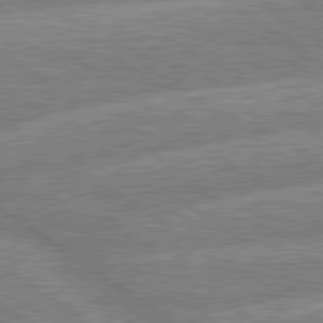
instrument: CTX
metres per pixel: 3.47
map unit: lApd
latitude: 79.7639
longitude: -156.8380
